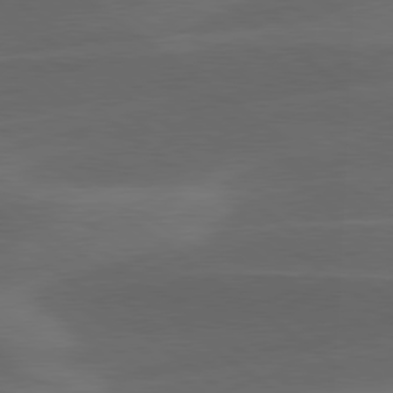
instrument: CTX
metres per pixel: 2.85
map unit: lApd
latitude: 79.1026
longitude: -48.7624
